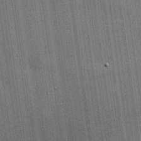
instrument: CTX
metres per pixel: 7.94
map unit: lHvf
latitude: 19.8583
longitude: 142.6140
